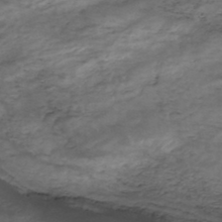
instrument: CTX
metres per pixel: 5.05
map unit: HNhu
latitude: -47.4832
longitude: 28.3873
